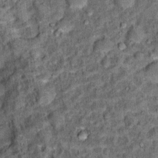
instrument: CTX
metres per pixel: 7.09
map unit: Hto
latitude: 14.5546
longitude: -34.7624
